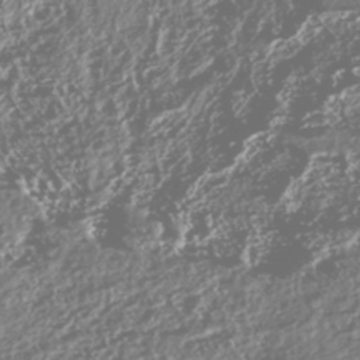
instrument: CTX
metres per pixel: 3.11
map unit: HNhu
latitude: -46.8408
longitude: 31.2376
